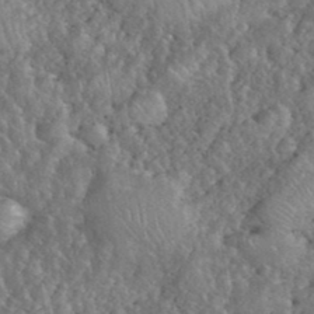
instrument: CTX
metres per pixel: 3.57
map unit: eHh
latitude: 40.4223
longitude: -57.2536
